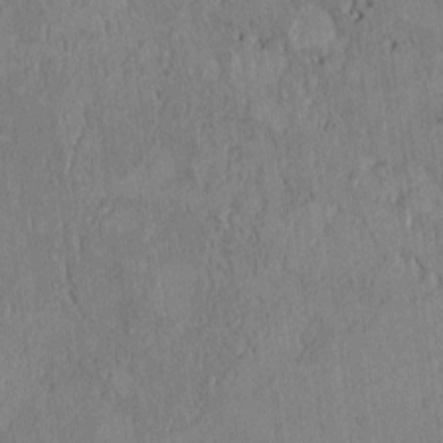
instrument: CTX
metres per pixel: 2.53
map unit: Htu
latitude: 2.8758
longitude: 148.6141
